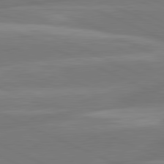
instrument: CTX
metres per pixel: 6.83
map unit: lApd
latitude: 81.3671
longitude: -135.9717
